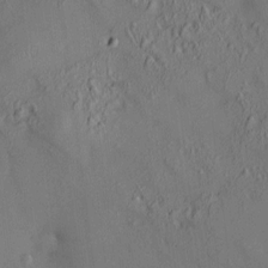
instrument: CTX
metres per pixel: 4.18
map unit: HNhu
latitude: 6.9136
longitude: 14.9164
